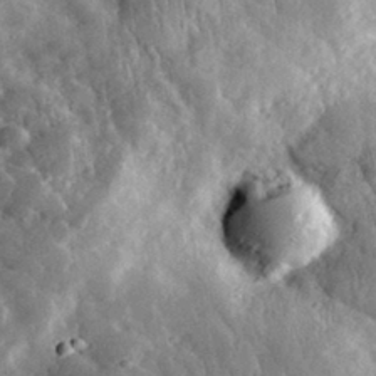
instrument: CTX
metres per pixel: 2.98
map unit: lHvf
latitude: 33.5560
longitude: -85.0648
